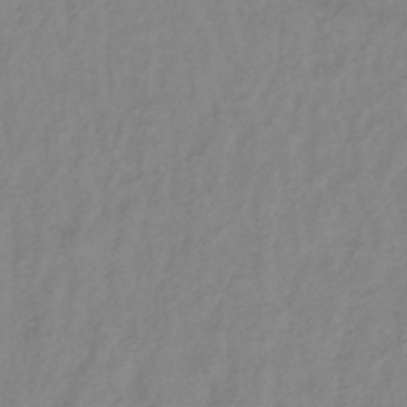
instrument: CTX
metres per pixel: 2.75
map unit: lHb
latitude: -35.2187
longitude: 71.8045
